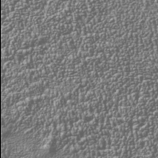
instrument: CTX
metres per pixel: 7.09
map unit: Nhu
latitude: -40.8786
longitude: -85.9906
